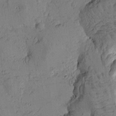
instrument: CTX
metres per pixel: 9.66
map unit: Htu
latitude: -3.2375
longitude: -176.0633
